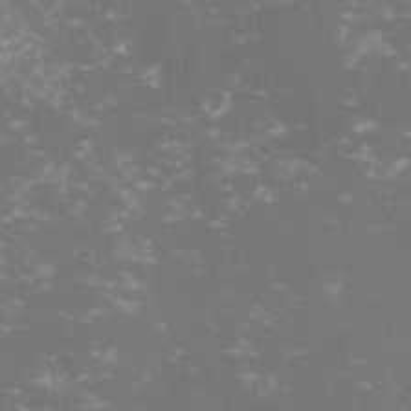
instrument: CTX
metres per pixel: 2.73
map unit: lHvf
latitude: -14.3496
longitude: -101.3104
